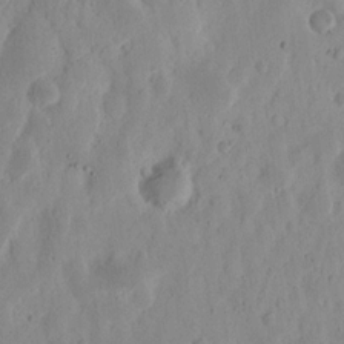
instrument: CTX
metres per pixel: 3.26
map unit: Nhu
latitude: 13.8772
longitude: -73.7450
